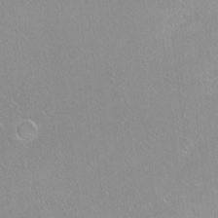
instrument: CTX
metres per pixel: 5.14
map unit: Nhu
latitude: -10.8786
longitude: -36.7246
